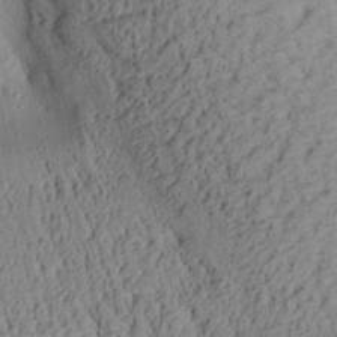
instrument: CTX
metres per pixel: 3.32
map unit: Aa
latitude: 28.2711
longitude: -134.9324
